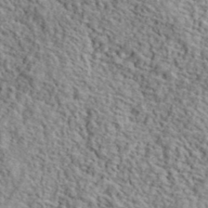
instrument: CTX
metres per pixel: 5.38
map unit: ANa
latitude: 40.8757
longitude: -86.4412
